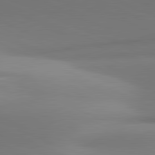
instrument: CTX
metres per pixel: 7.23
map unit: lApd
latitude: 81.4426
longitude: 142.5384
